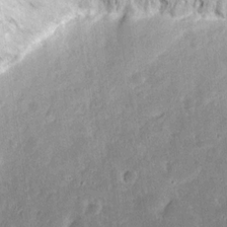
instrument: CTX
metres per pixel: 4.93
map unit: eHh
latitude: 16.5546
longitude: -72.9703
